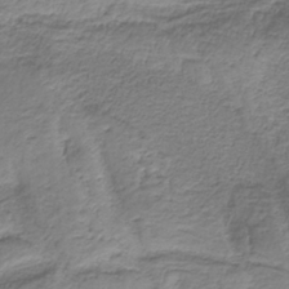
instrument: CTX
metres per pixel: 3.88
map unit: HNb
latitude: -35.4265
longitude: 58.4062
